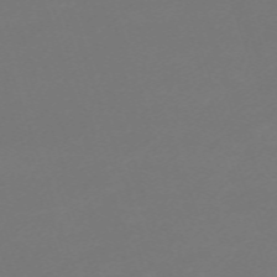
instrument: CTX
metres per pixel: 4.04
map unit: eHh
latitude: -63.6155
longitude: 49.5777
